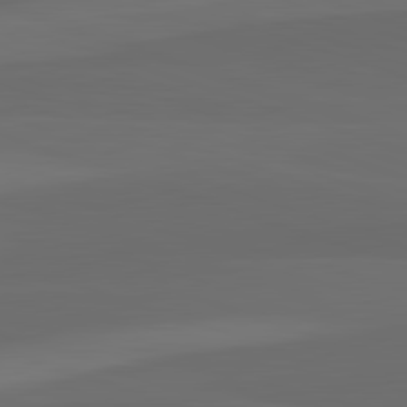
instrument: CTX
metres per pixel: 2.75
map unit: lApd
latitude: 82.5167
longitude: 135.4832
